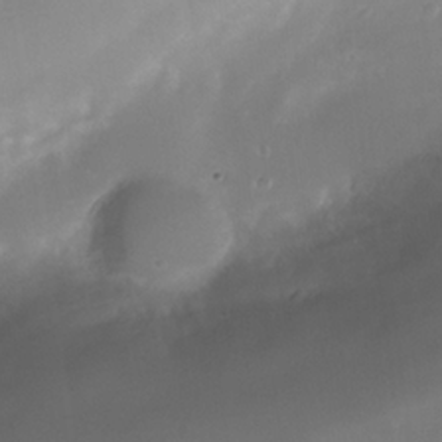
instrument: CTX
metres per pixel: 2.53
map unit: Nhe
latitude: -35.5399
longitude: -131.4238
